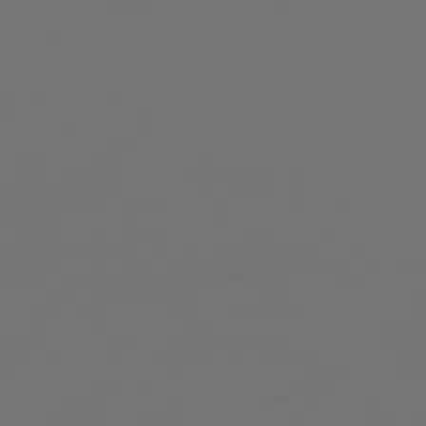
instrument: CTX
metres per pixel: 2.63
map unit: Hpe
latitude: 77.8583
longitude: -122.4979
